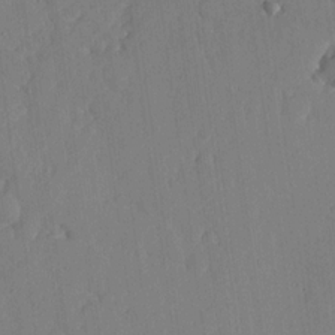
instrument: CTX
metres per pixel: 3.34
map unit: lHvf
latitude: 17.1214
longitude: -114.5923
